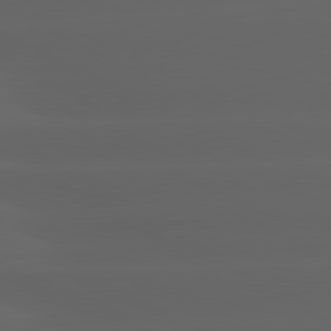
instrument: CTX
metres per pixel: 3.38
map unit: lApd
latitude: 81.3293
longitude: -146.7813
